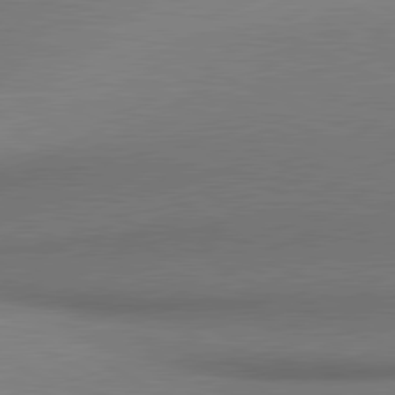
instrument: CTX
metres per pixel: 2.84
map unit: lApd
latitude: 81.0458
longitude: 154.6141
